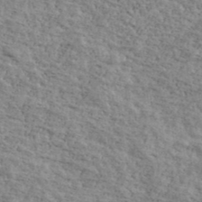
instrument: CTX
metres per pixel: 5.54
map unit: Ave
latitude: 41.2536
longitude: -109.3670
